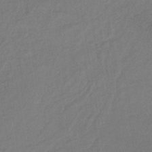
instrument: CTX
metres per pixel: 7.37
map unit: lHb
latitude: -39.0487
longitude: 69.1053
